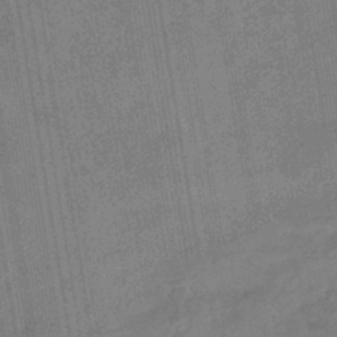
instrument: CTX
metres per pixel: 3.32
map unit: eHb
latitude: -35.8044
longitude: 81.6533
